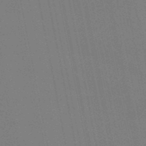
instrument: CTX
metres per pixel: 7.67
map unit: eHb
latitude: -49.9745
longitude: 67.2376
